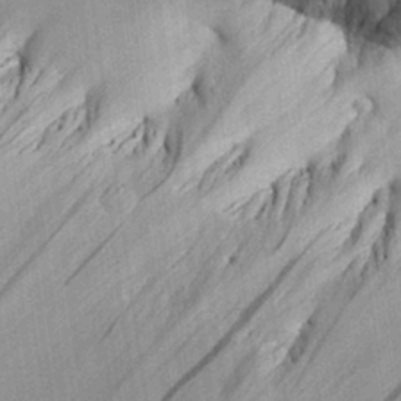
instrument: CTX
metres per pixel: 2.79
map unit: Aa
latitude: 26.7624
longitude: -134.8191
